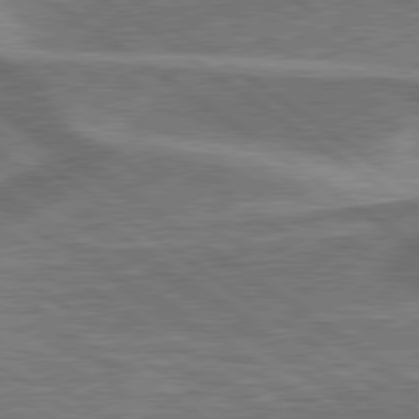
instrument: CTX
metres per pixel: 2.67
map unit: lApd
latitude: 79.6883
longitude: 171.8800
